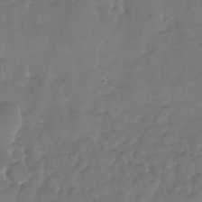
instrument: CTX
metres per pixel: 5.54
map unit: Nhu
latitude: -27.9367
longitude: -60.2333
